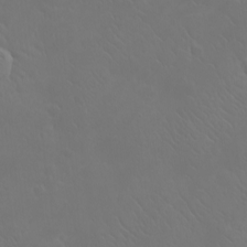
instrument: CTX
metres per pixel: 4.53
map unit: eHh
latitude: -7.9367
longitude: -68.9324
